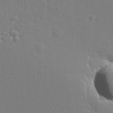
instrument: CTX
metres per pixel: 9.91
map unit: lHvf
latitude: 22.9892
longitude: 141.8611
